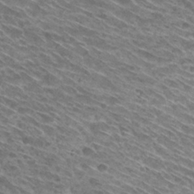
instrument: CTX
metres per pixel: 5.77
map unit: Hto
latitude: 30.5168
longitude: -45.8016
